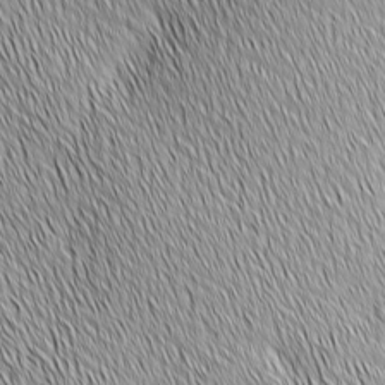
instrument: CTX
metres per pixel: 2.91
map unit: Ave
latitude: 2.3089
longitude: -114.1955
